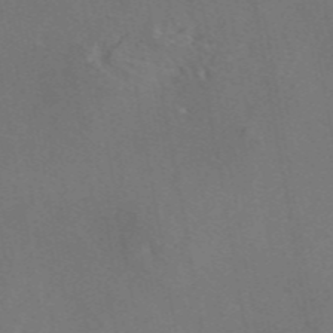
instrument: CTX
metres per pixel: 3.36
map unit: eAb
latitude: 46.9136
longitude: 109.1242
